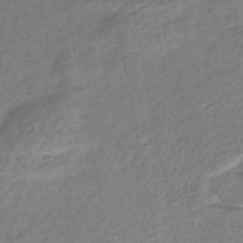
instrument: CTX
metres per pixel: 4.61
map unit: HNb
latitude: -49.3510
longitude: 58.5384
